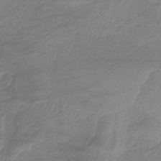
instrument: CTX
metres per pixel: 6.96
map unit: HNb
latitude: -33.2376
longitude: 64.0661
